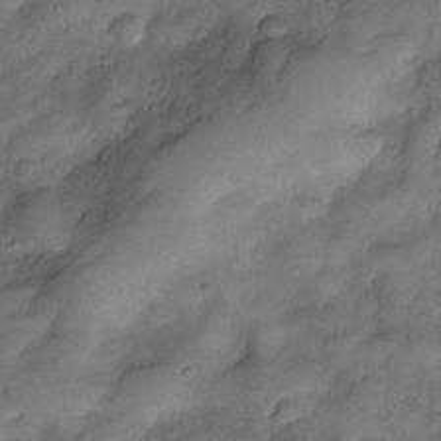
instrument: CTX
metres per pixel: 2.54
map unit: Nve
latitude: -26.4817
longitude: -148.9892
